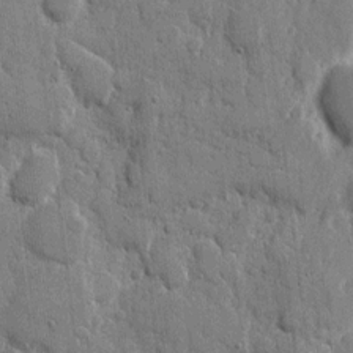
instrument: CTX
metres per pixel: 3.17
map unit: eHh
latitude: 9.2537
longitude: -67.4804
